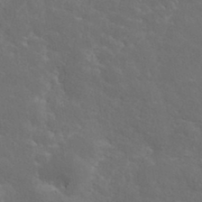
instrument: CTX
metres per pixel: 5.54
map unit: ANa
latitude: 37.4993
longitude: 20.1416
